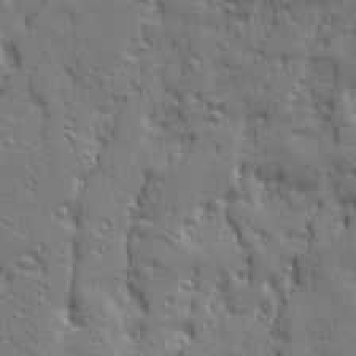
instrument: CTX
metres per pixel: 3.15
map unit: Ave
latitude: 22.8380
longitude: -135.8394
